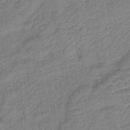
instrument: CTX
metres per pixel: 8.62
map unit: lHb
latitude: -43.5588
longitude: 80.2362
